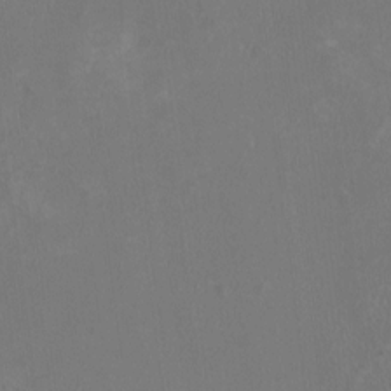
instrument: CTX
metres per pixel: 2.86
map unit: HNhu
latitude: -1.5399
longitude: 2.6518
